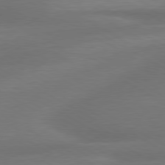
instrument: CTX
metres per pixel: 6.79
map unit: lApd
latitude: 79.1403
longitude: -115.2348
